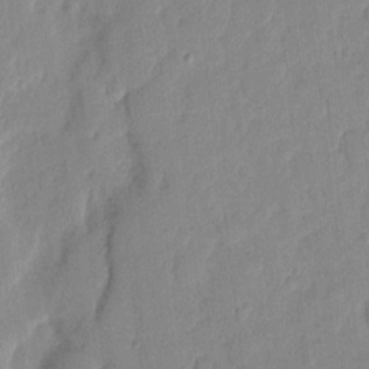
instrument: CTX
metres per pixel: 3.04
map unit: eHh
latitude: 6.0255
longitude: -72.3090
